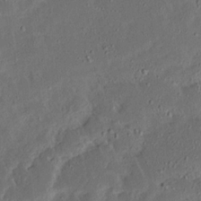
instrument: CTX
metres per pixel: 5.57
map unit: Ave
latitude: 15.1970
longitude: -138.8569
